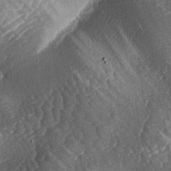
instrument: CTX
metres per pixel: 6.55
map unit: lAa
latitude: -4.0283
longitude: -127.1781
